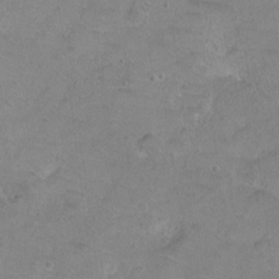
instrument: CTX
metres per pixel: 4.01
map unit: Hto
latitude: 2.2333
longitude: -33.0081
